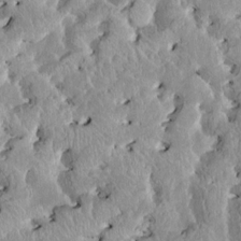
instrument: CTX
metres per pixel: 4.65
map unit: HNhu
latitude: 2.3656
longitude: 8.2928
